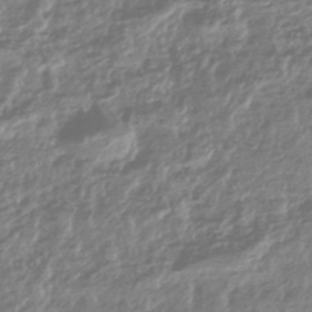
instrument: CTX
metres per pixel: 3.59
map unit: HNhu
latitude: -44.1606
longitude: 97.9367
